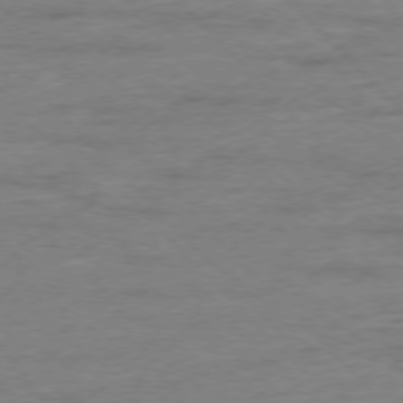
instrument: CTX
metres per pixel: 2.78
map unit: Ap
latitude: -77.0486
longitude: -89.4049
